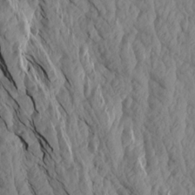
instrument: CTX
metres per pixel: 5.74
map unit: Aa
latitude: 18.3467
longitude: -146.3279
